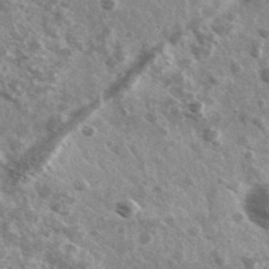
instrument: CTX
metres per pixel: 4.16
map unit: Ave
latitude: 39.1403
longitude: -108.3467
